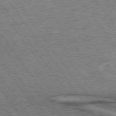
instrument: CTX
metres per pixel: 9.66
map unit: lApd
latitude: 73.4049
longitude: -76.1389
